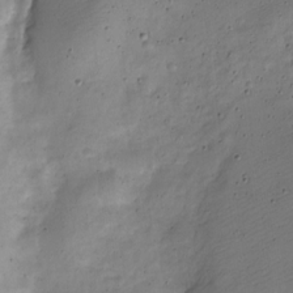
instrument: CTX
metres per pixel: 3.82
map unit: Nve
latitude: -24.6707
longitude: 106.1795
